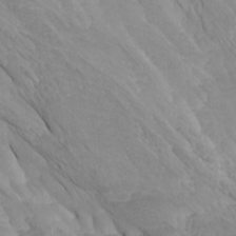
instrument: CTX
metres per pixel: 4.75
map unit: Htu
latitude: -4.3117
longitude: -72.9514
